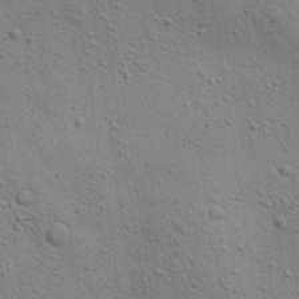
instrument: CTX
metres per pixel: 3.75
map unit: Aa
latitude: 22.6112
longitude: -142.3090
